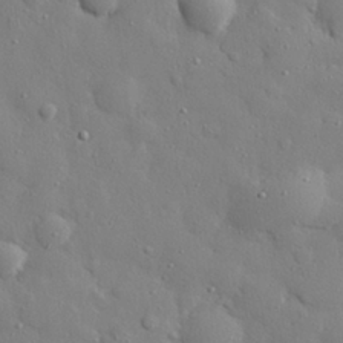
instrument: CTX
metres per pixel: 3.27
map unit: eHh
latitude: 28.0444
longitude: -78.3090
